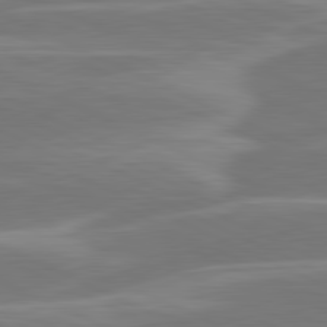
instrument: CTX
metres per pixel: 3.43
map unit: lApd
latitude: 81.3293
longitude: -130.6491
